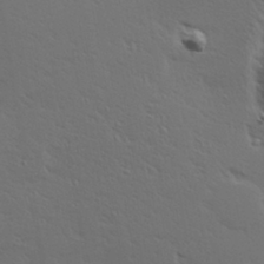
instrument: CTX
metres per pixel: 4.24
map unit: Hve
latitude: 24.5167
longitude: -97.8961
